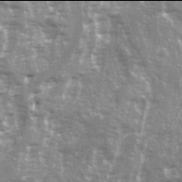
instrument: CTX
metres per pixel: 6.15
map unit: Ave
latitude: 21.9906
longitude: -132.7813
